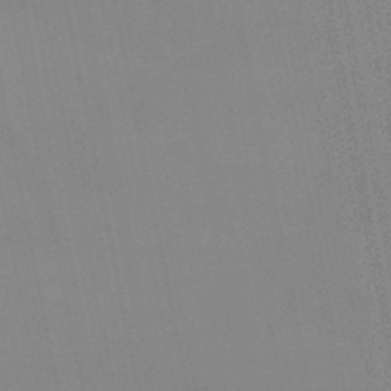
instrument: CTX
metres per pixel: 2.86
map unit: lHb
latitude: -49.5210
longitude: 68.9541
